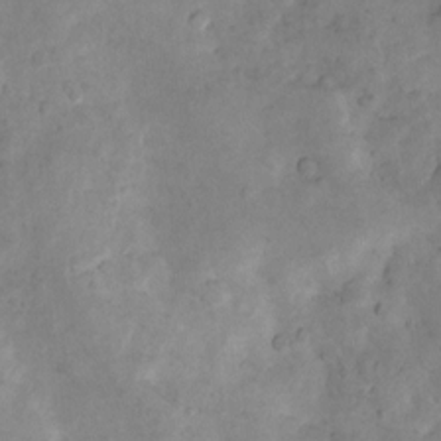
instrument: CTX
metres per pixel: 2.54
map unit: Nhu
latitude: 8.4601
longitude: -22.7435
